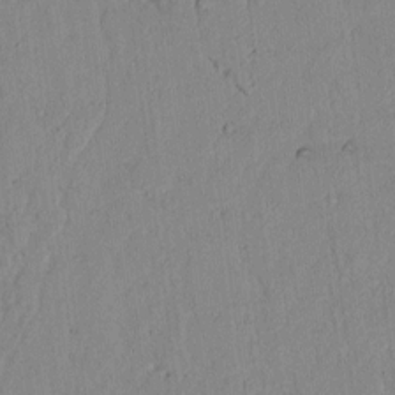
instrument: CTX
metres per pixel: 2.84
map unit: lAvf
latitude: 7.0836
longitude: 168.4818
